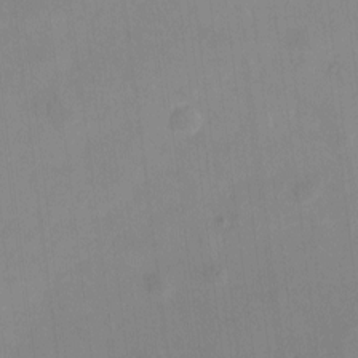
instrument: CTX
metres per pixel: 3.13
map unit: eHh
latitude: 4.4412
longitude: -68.4223
